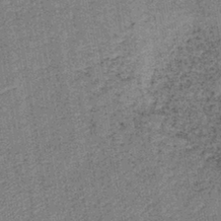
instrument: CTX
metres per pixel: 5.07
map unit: lHb
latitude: -40.5196
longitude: 63.5021
